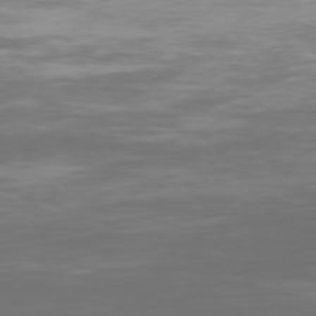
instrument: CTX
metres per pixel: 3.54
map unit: Hpe
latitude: 73.8962
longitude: -128.3845
